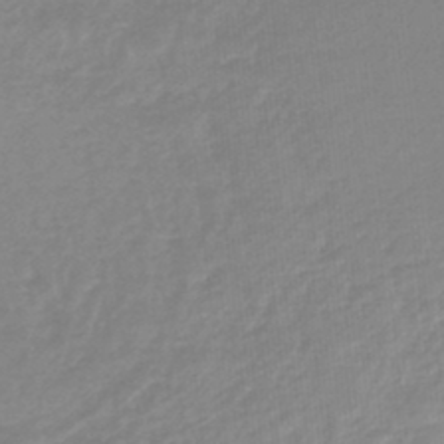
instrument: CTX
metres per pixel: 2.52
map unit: lHb
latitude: -45.8233
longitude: 65.1809
